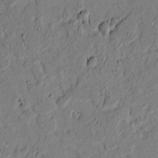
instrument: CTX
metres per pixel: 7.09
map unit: lAvf
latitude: 4.6301
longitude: 165.1998
